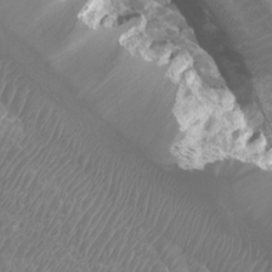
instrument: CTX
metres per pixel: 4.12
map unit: Htu
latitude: 2.5357
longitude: -20.2901
